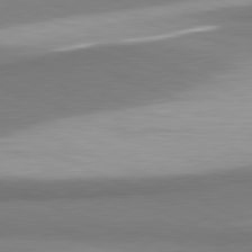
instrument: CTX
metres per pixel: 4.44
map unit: lApd
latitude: 81.5371
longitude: 165.6344
